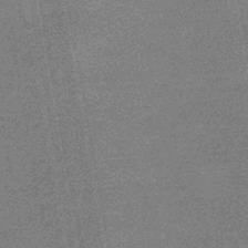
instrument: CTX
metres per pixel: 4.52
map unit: eHb
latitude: -44.9920
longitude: 87.1431
